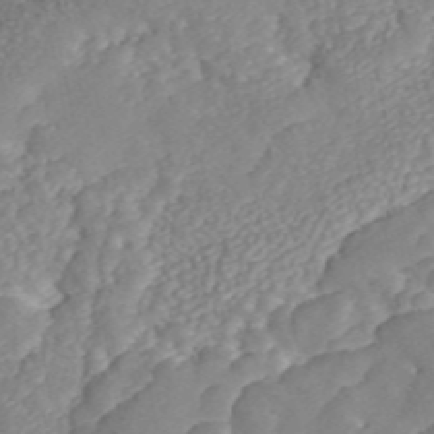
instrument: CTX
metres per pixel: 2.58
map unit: ANa
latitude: 46.7624
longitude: 49.6533
